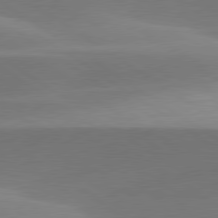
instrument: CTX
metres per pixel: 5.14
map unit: lApd
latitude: 79.8206
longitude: -94.7247
